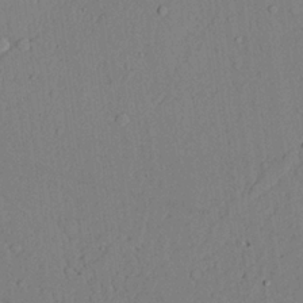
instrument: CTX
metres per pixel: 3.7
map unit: lAvf
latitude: 23.8583
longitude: -110.1011
